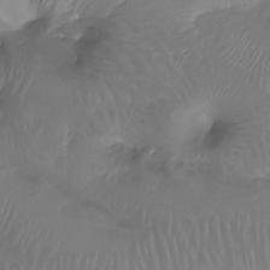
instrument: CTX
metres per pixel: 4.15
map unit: Htu
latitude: -13.5399
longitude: -45.9339
